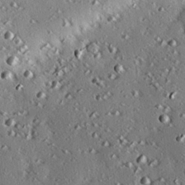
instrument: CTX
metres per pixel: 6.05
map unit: eHh
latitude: 22.1956
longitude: -90.3845
